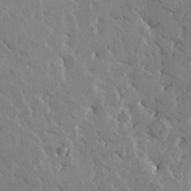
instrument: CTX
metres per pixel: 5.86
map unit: Htu
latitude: -1.7289
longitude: 175.5399
